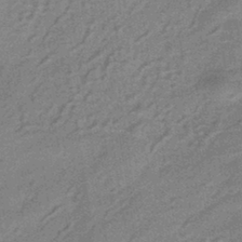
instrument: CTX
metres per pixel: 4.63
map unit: HNhu
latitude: -43.2942
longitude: 90.8597
